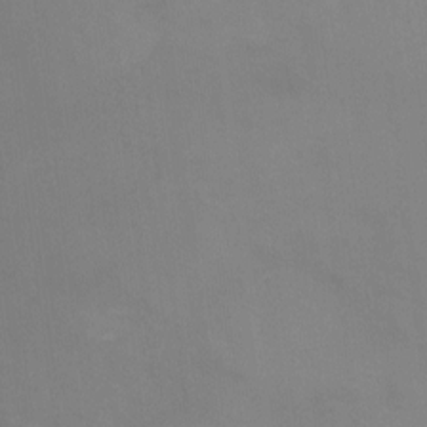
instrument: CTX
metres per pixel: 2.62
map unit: Nhu
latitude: -12.0283
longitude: -35.1025
